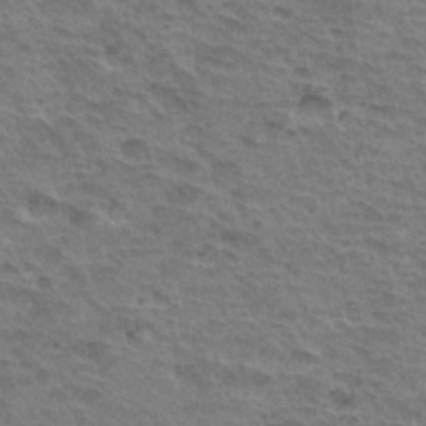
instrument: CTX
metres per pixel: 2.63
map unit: Hto
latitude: 34.8569
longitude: -43.9717
